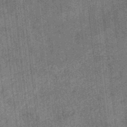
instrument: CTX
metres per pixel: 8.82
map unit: eHb
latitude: -35.0675
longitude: 79.0108
